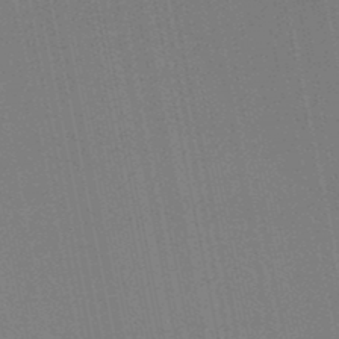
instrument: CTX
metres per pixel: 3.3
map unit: lHb
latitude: -47.4643
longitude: 78.3306
